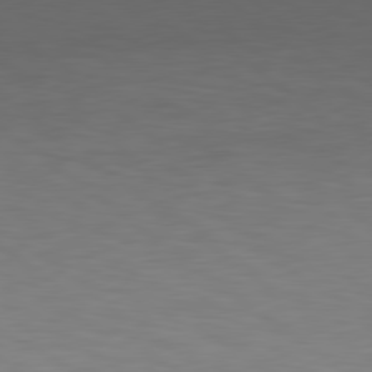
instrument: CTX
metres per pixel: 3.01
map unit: lApd
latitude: 79.1403
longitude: -162.6491
